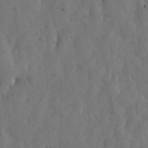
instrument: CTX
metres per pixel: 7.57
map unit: lHvf
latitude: 19.1403
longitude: -114.3278
